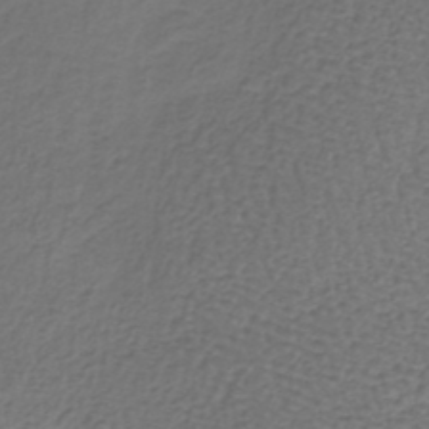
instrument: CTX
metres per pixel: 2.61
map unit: lHb
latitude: -38.8975
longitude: 62.2550
